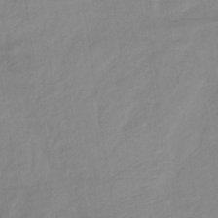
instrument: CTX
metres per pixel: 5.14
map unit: lHb
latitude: -35.3699
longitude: 72.8975
